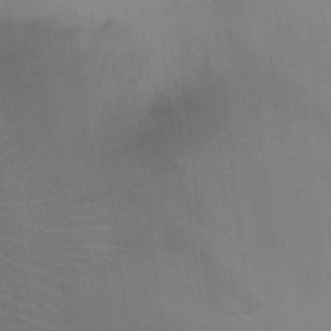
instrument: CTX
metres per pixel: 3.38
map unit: Ht
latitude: -4.0850
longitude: -17.3482
